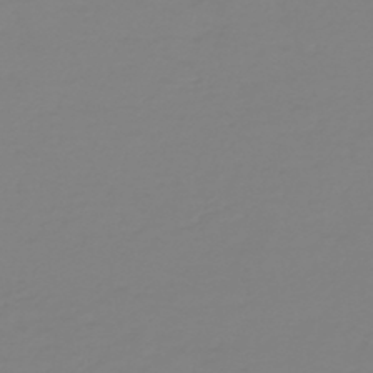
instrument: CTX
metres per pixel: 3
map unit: HNb
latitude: -46.2361
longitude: 54.7841
